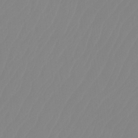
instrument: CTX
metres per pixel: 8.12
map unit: Ht
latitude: -14.4440
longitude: -50.2333
